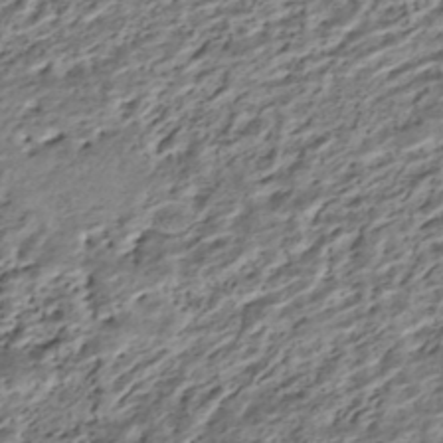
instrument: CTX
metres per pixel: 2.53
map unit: HNhu
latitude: -42.9541
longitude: 105.8422
